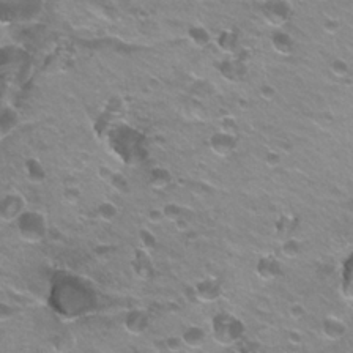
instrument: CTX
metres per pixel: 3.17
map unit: Hto
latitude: 22.2333
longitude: -32.4223
